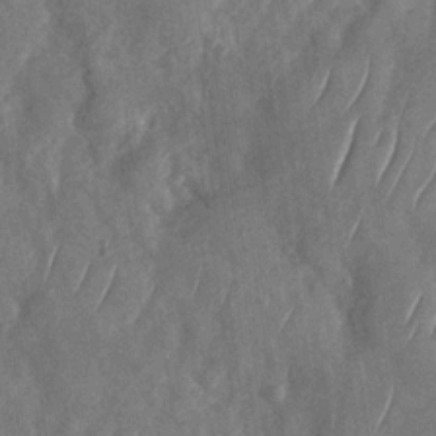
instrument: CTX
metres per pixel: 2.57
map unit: Nhu
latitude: -29.6911
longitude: -58.5924
